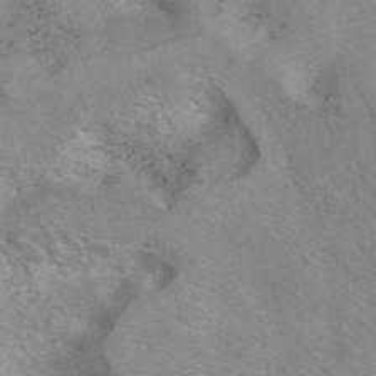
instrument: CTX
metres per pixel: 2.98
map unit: eAb
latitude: 42.5546
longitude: 106.9920
